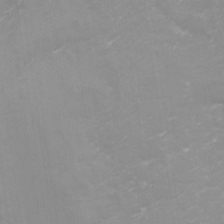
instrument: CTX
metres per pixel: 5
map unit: Nhu
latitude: -29.0109
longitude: -66.3845
